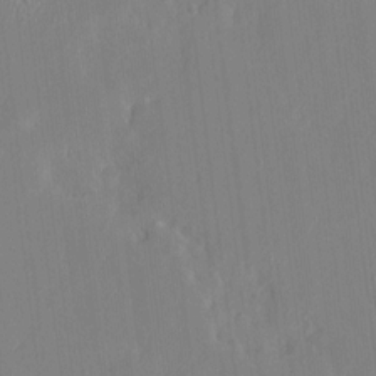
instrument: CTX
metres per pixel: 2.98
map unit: HNhu
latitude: 6.5735
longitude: 2.8407
